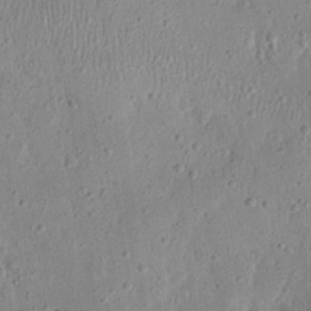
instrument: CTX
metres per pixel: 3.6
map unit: eHh
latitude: 23.3482
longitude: -67.7071
